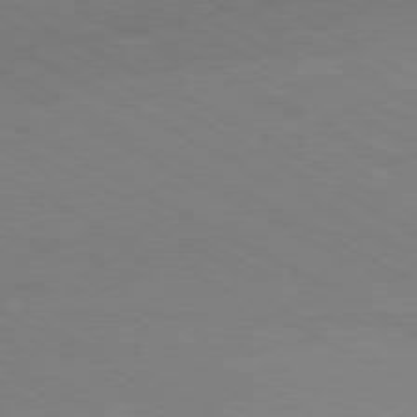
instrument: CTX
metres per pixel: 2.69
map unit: Hpe
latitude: -80.8597
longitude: 13.6911
